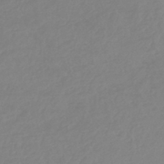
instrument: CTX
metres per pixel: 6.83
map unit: lHb
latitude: -44.6707
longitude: 71.0864
